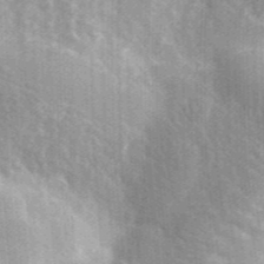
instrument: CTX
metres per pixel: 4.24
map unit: lHvf
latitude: 37.5371
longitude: -91.2726
